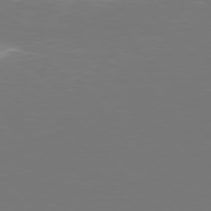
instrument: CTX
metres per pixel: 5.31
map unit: Hpe
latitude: 76.7435
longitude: -170.4034
